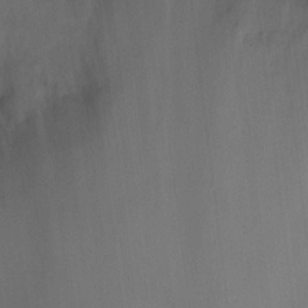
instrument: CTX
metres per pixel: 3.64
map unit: Hto
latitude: 17.3482
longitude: -40.2900
